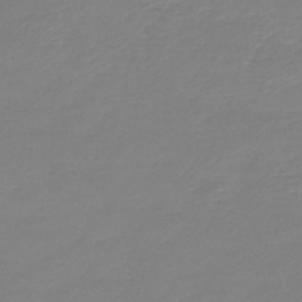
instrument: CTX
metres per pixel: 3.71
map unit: HNb
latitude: -45.3888
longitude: 54.2551
